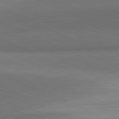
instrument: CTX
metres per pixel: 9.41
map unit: lApd
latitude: 81.4804
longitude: 154.2740
